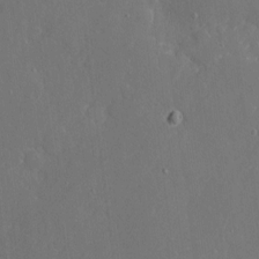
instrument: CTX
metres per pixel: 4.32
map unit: eHh
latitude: 5.7450
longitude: -68.3656
